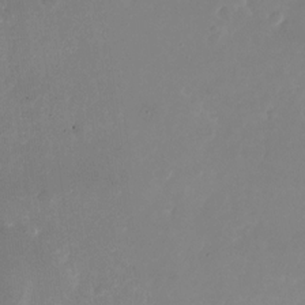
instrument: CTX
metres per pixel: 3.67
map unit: Nhu
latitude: -26.1983
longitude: -72.7247
